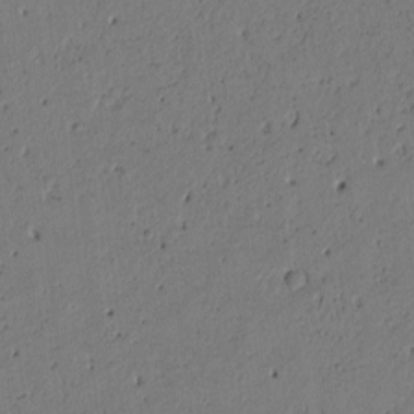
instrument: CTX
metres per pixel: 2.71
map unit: Htu
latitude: -2.6518
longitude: 169.5210
